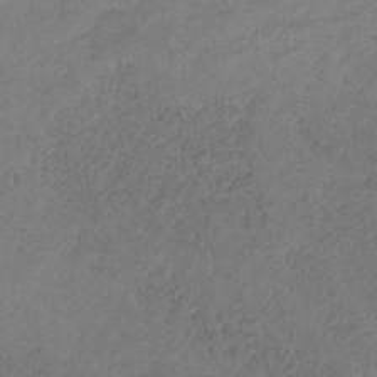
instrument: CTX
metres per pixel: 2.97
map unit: HNb
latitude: -32.6708
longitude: 58.2172
